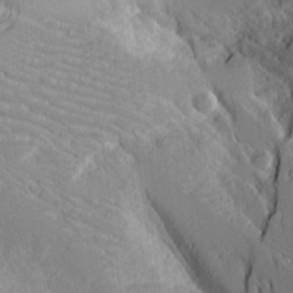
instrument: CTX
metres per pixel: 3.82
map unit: lAvf
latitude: 16.2145
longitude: -126.0822
